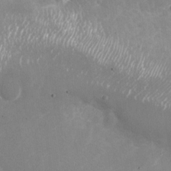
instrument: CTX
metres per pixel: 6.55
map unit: Nhu
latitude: -28.5196
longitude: -75.7072
